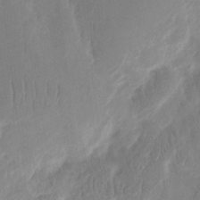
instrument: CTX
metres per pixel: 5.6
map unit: eHh
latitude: 13.6505
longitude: -72.6869
